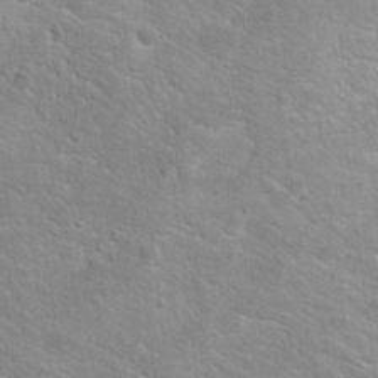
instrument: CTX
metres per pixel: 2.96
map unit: Hto
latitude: 17.3671
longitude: -36.8947
